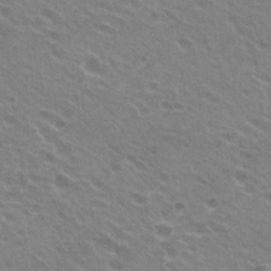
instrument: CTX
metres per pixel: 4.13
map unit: Hto
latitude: 23.2915
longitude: -31.5371
